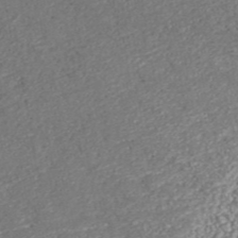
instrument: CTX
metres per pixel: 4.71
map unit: ANa
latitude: 43.5560
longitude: 36.1039
